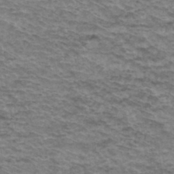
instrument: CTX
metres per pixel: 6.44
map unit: Hto
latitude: 36.7058
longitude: -43.2726
